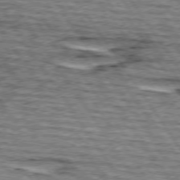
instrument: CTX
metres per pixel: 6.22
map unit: lApd
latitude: 74.7246
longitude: -72.8191
